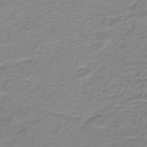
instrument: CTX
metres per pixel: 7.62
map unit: lHb
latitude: -41.3321
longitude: 56.2172
